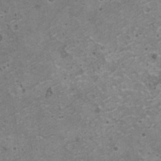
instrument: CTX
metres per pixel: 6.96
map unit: HNhu
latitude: -0.4440
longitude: 2.3306
